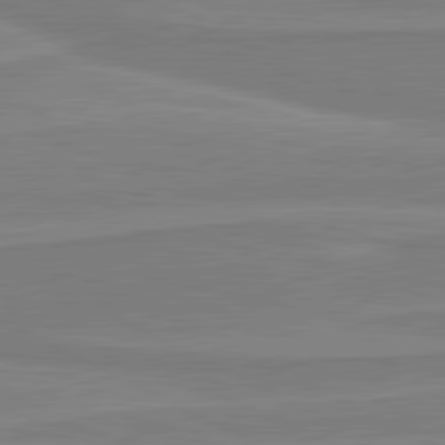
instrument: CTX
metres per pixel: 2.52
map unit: lApd
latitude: 81.2726
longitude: 171.0487
